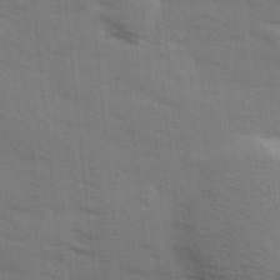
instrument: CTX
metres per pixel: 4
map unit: Ave
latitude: 13.5182
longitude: -102.6490
